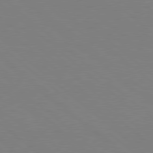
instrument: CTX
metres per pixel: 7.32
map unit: Hpe
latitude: 78.2901
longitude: -161.8961
